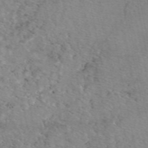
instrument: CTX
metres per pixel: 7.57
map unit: eAb
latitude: 49.0836
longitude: 111.2565
